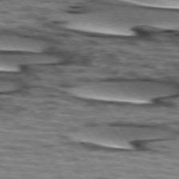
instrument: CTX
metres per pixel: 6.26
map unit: lApd
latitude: 74.1200
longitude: -52.8002
